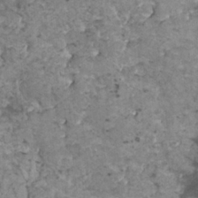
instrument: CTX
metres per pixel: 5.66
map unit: HNhu
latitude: 2.5545
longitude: 3.3131
